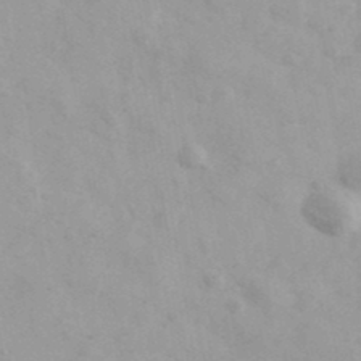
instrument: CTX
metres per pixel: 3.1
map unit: Ave
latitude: 39.5371
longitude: -106.9703
